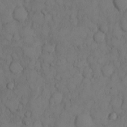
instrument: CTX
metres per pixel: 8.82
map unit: Hto
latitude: 8.9892
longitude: -57.8961
